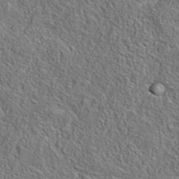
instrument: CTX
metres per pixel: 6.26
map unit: eAb
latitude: 35.7827
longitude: 111.6721
